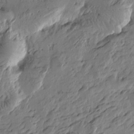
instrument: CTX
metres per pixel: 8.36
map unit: Htu
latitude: -2.7841
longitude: -178.1956
